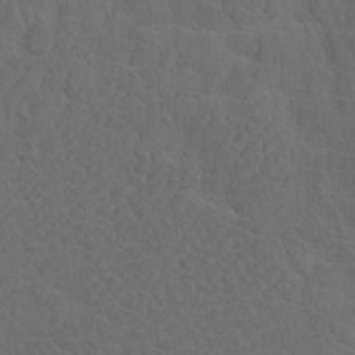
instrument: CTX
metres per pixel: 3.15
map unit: Htu
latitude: -7.7288
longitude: -66.7813
